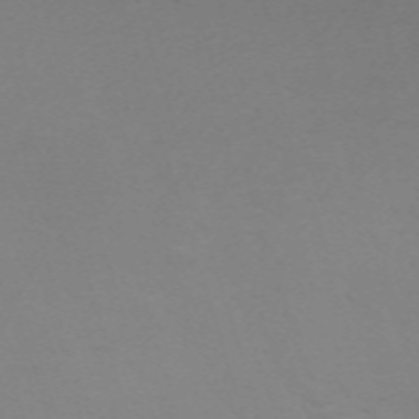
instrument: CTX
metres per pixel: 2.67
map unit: eHh
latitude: -62.2172
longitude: 51.2376
